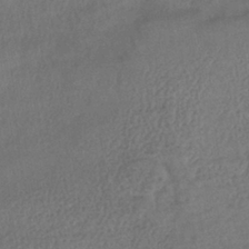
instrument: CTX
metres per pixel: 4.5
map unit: lHb
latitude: -39.5399
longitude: 68.5951
